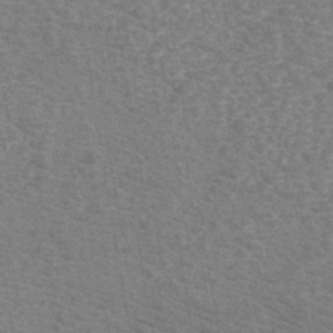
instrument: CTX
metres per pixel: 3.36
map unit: eHh
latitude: -40.8219
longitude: -29.5938
